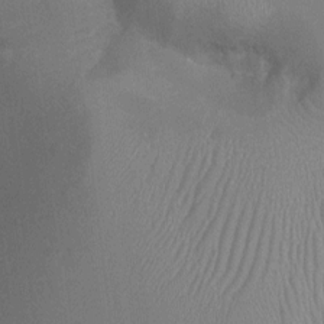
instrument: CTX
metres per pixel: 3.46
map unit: Nhu
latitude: -14.1039
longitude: -25.0458
